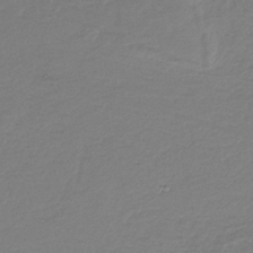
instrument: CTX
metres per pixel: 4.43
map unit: HNb
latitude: -34.5952
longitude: 60.6896
